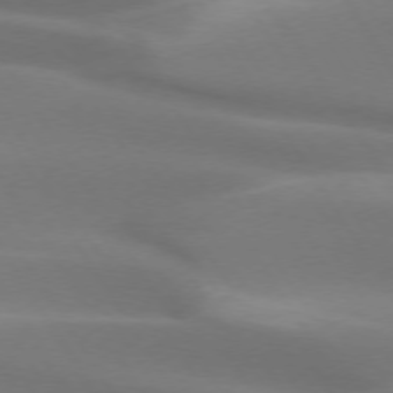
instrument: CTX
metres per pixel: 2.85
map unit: lApd
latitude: 73.3671
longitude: -50.7624
